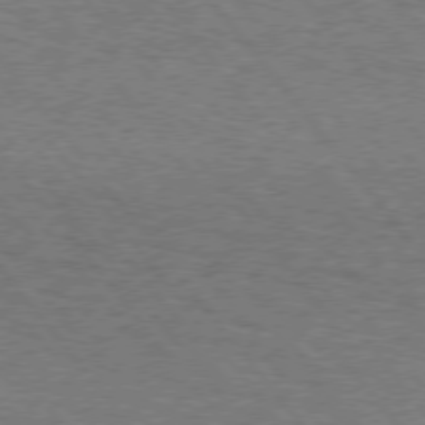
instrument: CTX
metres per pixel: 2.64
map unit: Hpe
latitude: 75.1025
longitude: -151.4615
